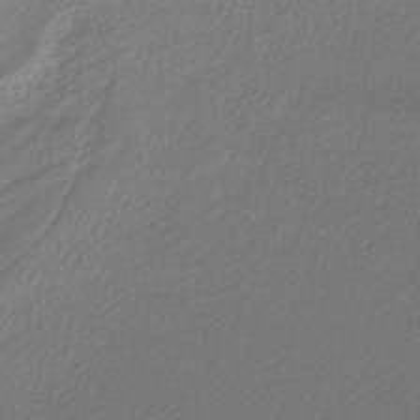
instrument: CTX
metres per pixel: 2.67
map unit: lHb
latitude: -44.8030
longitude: 65.2376
